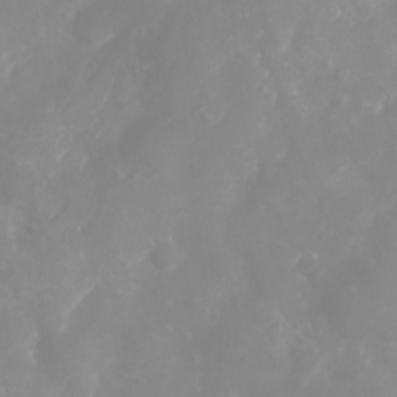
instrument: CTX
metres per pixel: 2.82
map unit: eHh
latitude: -5.7288
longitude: -77.1970
